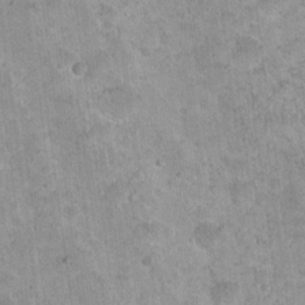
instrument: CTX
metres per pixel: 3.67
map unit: Nhu
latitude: 17.6505
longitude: -31.2348
